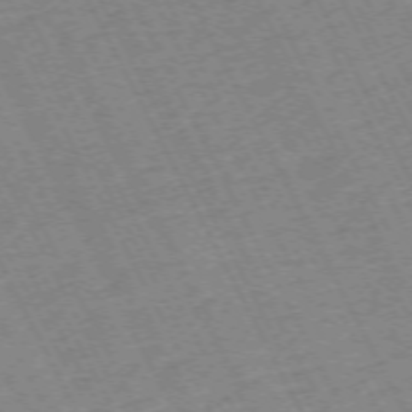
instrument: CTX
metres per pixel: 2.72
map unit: Hpe
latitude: -72.0472
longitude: 10.5952
